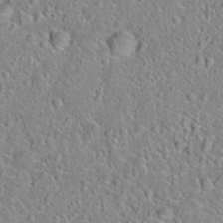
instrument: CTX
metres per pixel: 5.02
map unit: Hto
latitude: 22.6679
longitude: -46.5168
